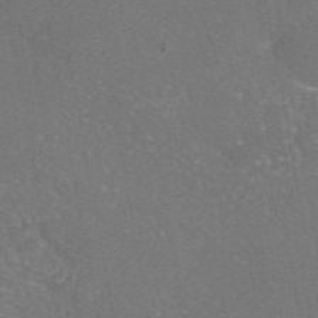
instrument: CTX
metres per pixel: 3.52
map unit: eAb
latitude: 46.7436
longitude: 110.2172
